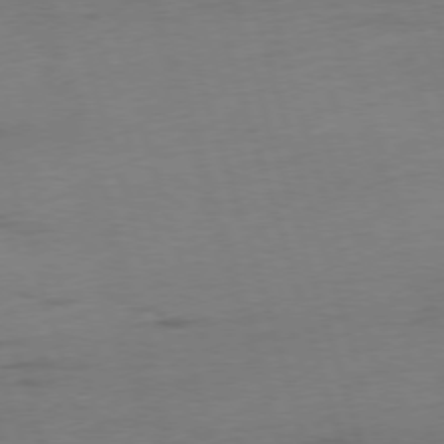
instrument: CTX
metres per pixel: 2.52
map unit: Ap
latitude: -75.8045
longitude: -73.4049
